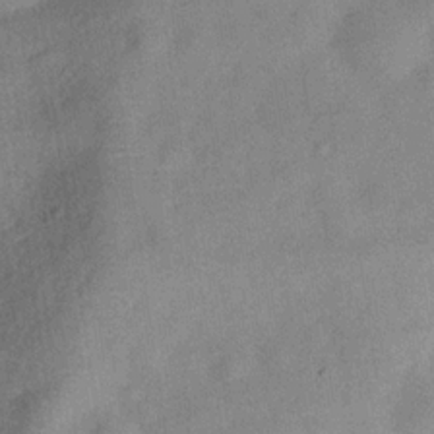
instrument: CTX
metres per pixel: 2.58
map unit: Hve
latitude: -31.1998
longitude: 91.8990
